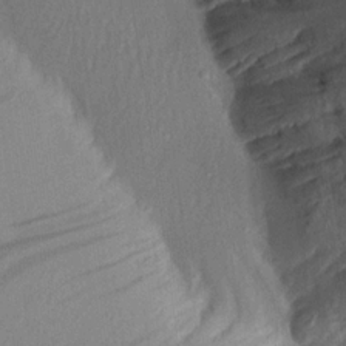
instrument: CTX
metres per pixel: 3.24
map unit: Aa
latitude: 19.1025
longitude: -146.9136
